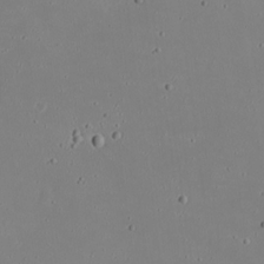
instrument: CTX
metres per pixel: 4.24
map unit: eHh
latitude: 19.6694
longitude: -72.4412
